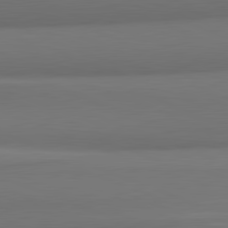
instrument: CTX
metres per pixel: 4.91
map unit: lApd
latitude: 82.0444
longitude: 170.2362
